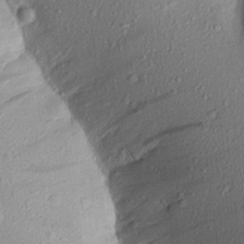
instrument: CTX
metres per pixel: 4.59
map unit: Aa
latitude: 17.4237
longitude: -146.7813
